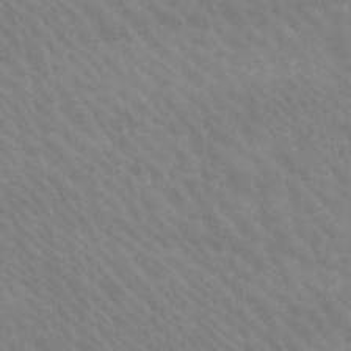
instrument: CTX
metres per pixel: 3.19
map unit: lHb
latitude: -47.9367
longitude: 74.3307
